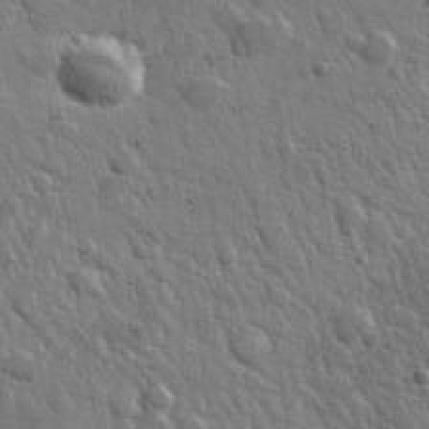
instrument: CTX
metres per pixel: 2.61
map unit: lHvf
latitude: 36.1578
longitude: -88.8569
